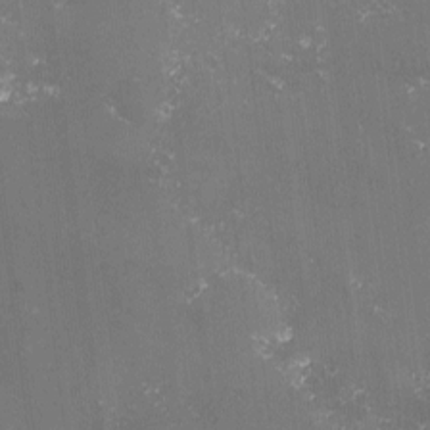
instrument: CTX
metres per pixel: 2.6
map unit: lHvf
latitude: -13.6722
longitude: -101.5371
